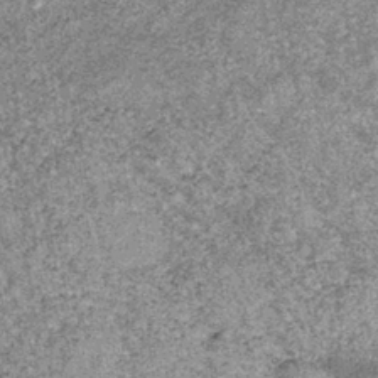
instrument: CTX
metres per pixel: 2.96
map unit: lHb
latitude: -36.9352
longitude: 66.4629
